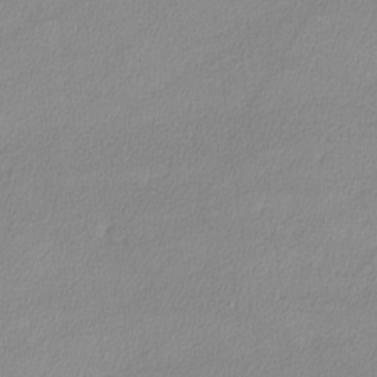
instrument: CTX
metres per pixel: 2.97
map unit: lHvf
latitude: -12.2362
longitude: -101.4993
